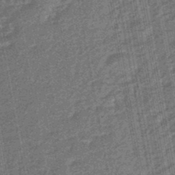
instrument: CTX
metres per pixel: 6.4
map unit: eHb
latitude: -45.7856
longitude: 89.1242
